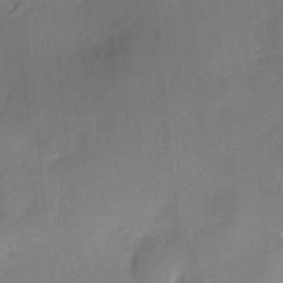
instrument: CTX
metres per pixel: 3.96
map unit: Hve
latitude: -9.1431
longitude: 175.2187
